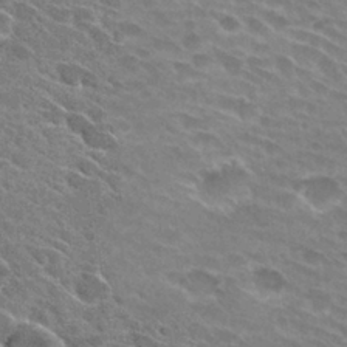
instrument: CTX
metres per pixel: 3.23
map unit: Hto
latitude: 28.7246
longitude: -42.6868
